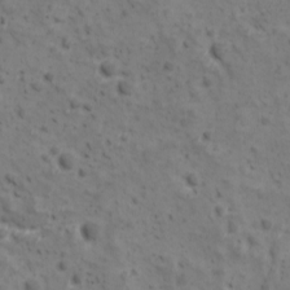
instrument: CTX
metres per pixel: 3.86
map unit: Ave
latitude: 10.7435
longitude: -104.9325
